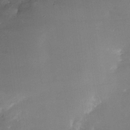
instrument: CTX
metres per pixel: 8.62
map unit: Nhe
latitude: -32.3307
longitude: -116.6113
